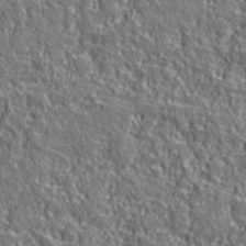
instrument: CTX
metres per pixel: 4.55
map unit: eHh
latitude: 42.7057
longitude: -91.3482
